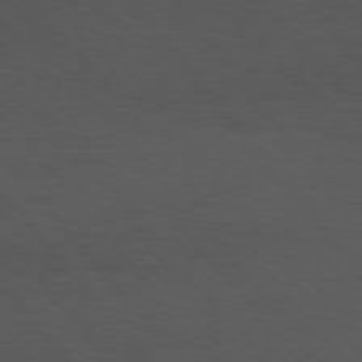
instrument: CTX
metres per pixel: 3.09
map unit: Hpe
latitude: 75.2726
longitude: -146.1389
